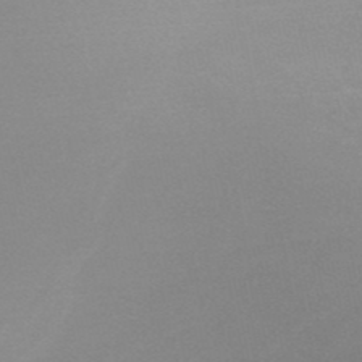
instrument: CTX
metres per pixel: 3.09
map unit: HNb
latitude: -49.0487
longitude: -47.5938
